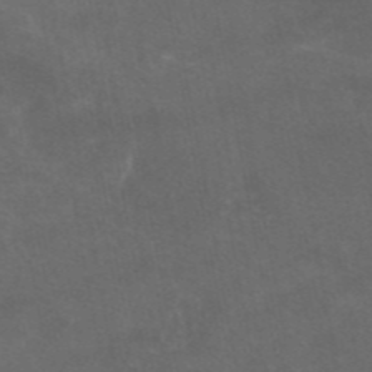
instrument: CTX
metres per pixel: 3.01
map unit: eAb
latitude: 47.1592
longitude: 124.6329
